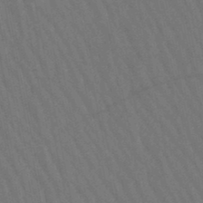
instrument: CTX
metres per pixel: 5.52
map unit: lHb
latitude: -47.6910
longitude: 70.0094
